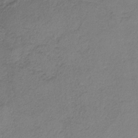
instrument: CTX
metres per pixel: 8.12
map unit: HNb
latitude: -34.1606
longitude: 58.4440
